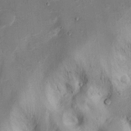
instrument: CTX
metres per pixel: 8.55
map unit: Htu
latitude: -5.5021
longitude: 158.1795
